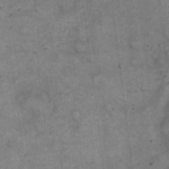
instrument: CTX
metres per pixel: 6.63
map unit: eHh
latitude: 20.4034
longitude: -60.7435
